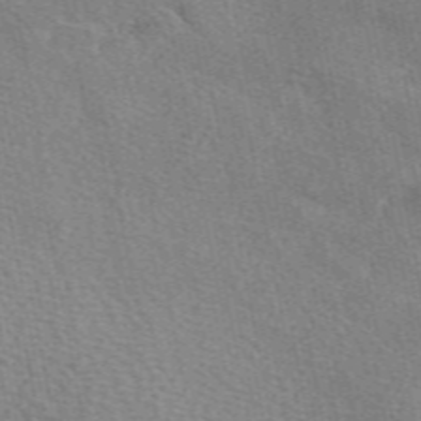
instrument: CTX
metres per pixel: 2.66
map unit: eAb
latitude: 50.9891
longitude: 108.6141
